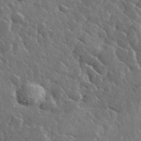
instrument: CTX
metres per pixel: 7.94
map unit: lHvf
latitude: 36.2145
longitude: -88.2145
